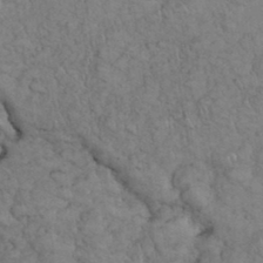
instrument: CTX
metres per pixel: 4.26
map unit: eHh
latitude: 35.7260
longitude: -63.2537
